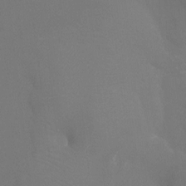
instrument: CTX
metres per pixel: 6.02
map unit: Htu
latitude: -13.1053
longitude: -48.1011
